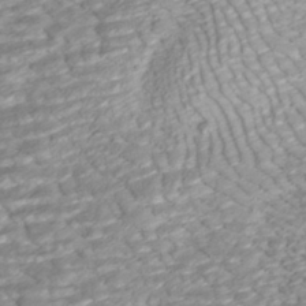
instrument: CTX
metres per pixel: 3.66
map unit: ANa
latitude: -41.8989
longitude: 109.4454
